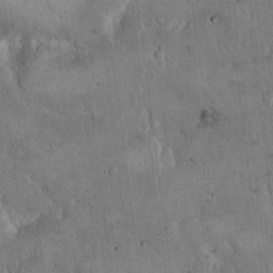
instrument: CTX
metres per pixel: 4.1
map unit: Hto
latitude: 16.5924
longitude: -59.9717
